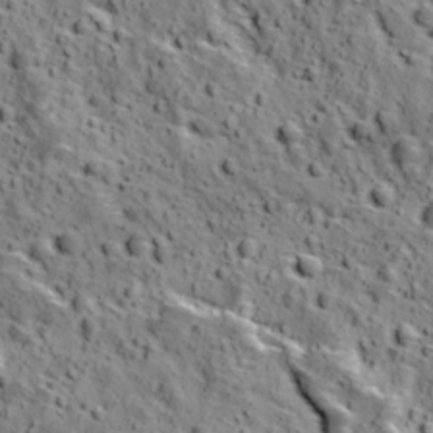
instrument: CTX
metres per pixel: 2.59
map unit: Ave
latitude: 11.8583
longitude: -105.2537
